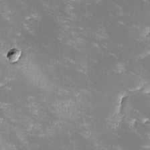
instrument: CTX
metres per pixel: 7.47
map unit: lHvf
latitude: -13.5399
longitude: -99.9150
